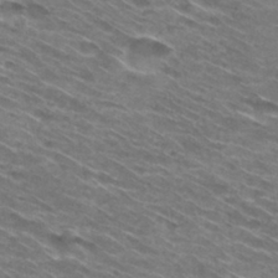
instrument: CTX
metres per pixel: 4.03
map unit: Hto
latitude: 30.8758
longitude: -46.1389
